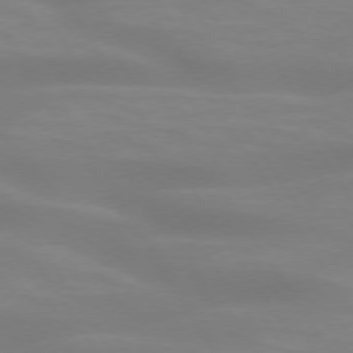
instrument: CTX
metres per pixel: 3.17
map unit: lApd
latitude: 73.8017
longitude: -48.1389
